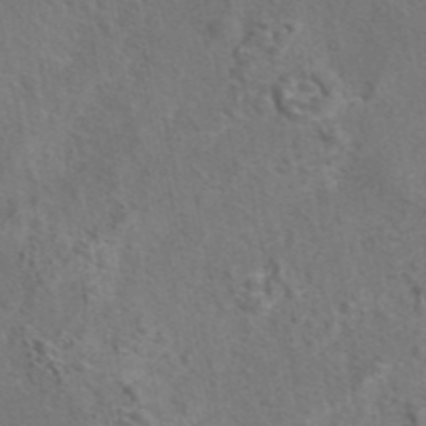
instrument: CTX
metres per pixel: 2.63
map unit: eAb
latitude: 42.5357
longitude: 104.9352
